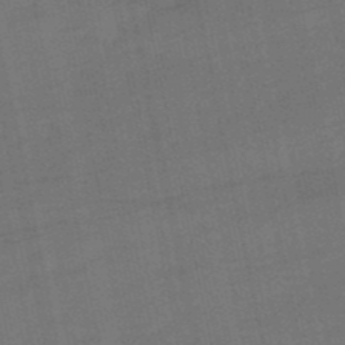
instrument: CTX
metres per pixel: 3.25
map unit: eHb
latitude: -50.1228
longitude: 78.5195
